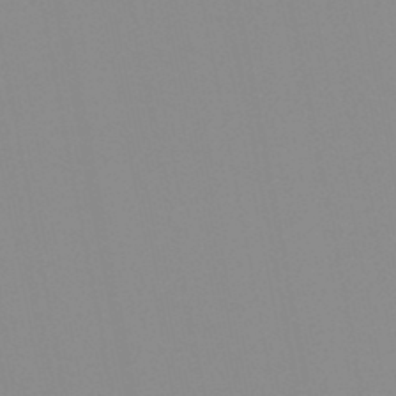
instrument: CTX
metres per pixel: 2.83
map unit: HNb
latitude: -45.1809
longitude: -43.3482
